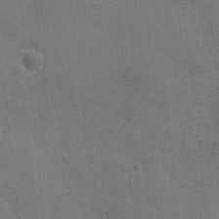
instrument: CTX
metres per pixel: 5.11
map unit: Ave
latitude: -7.5588
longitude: -120.2901
